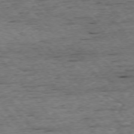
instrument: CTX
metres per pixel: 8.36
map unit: Ap
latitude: -75.1432
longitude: -90.6302
